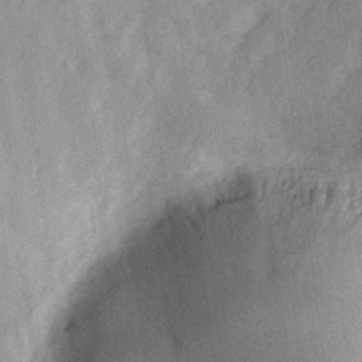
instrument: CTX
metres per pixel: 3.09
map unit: Hve
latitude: 26.3089
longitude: 147.2187
